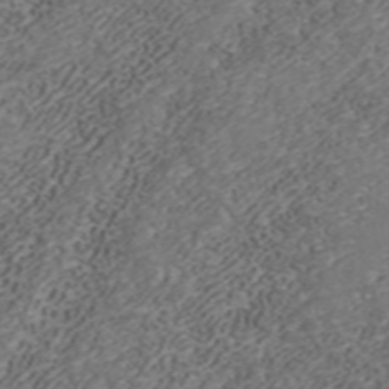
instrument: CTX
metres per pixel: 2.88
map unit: ANa
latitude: 41.9717
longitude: 33.6722
